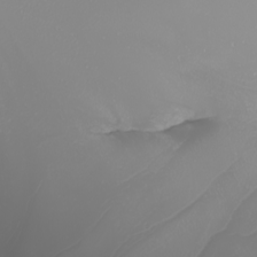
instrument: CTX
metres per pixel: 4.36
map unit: Nhu
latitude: -7.5777
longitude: -94.0255
